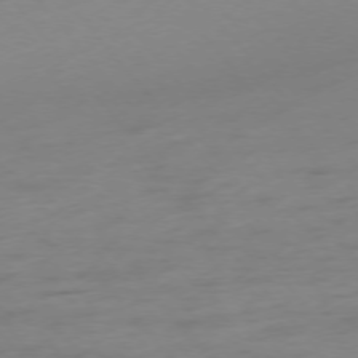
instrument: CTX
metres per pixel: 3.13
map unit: Hpe
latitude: -75.7856
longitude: -15.0837
